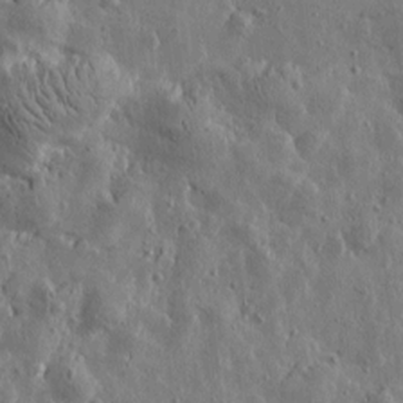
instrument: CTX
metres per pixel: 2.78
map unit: Htu
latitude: 0.5923
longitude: -178.0633
